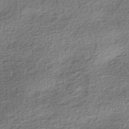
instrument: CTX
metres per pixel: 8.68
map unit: HNhu
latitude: -42.7463
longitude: 99.6344
